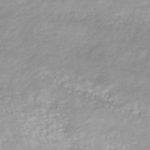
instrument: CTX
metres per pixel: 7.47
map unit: ANa
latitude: -44.6519
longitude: 104.6518
